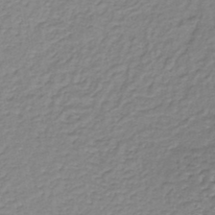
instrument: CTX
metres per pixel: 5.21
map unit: lHb
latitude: -36.6140
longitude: 58.6707
